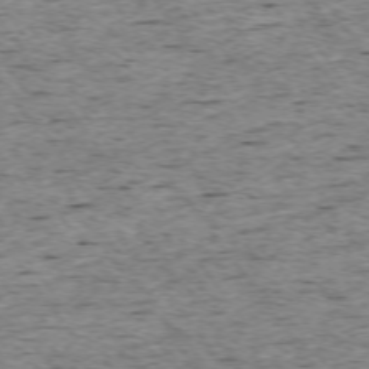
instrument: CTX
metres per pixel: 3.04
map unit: Ap
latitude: -74.2929
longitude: -87.4237
